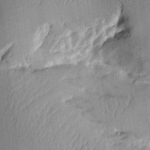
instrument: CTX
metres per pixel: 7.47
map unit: Aa
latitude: 10.5357
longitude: -128.0633
